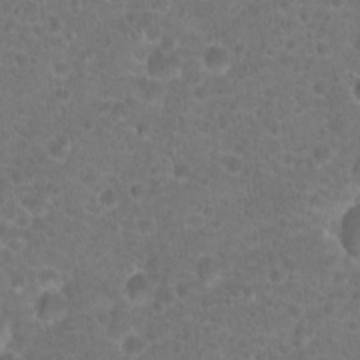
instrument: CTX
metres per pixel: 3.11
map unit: Hto
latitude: 18.6112
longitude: -40.5356
